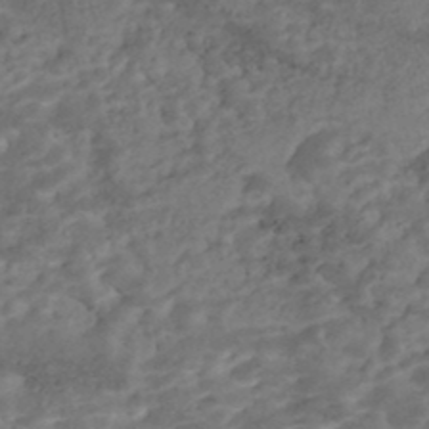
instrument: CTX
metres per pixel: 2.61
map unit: Nhe
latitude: -47.1242
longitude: -173.3859
